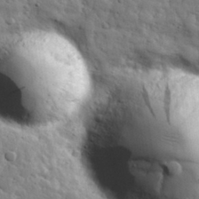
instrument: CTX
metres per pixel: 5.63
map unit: eHh
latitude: 31.5938
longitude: -73.3104
